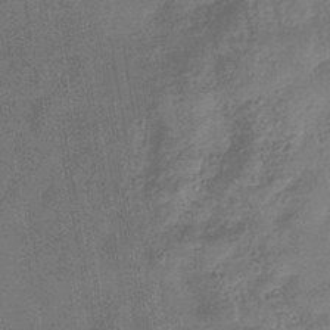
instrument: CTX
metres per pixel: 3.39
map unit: eHb
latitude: -35.8233
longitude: 81.0865
